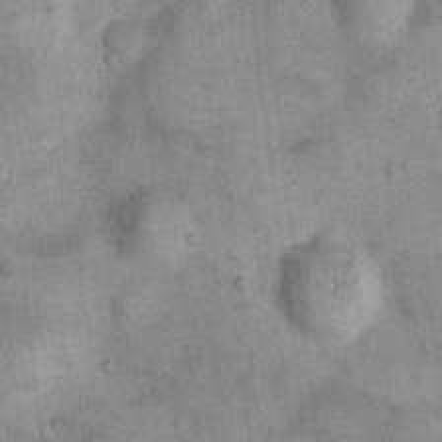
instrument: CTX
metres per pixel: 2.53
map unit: Nhu
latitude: 7.5560
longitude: -23.8394
